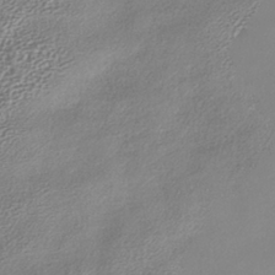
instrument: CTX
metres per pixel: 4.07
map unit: lHb
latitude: -38.4251
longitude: 68.2739
